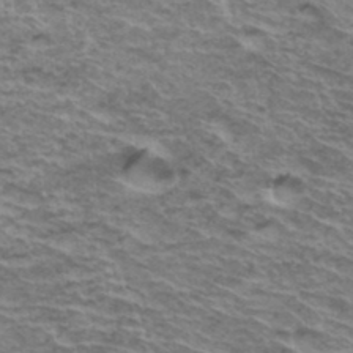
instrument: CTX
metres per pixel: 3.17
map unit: Hto
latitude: 37.2726
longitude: -43.5182
